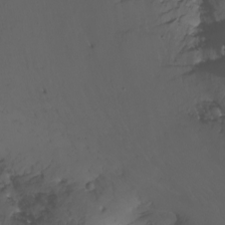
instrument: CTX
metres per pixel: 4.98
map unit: Nhu
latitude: -6.5007
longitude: -67.3670
